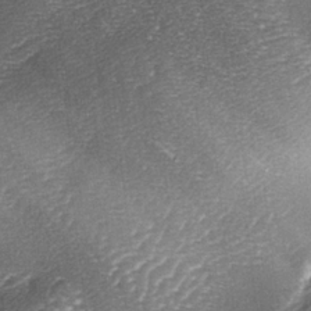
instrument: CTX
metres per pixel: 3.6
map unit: lAa
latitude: -4.2550
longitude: -128.4412
